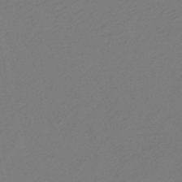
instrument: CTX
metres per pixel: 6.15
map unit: lHb
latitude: -46.6707
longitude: 64.8786
